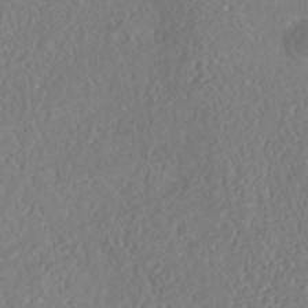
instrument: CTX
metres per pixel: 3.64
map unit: Nhe
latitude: -38.0283
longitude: -88.6680
